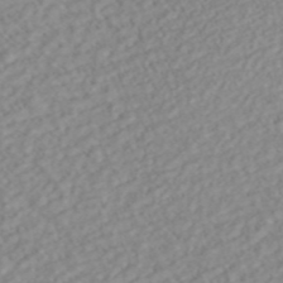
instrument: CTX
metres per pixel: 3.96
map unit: ANa
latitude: 44.7813
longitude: 22.6897
